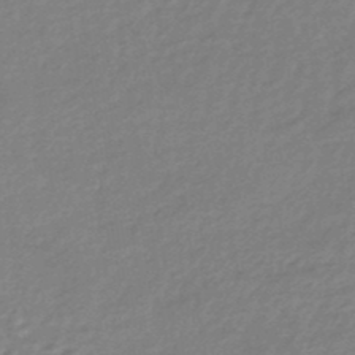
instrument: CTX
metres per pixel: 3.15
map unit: eHb
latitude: -44.6330
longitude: 89.4076
